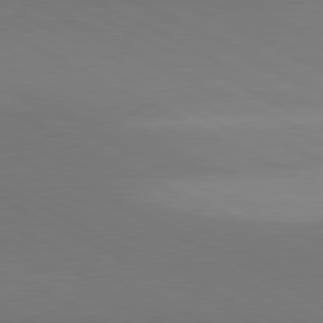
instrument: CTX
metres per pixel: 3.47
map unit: lApd
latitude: 80.9703
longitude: 145.5777
